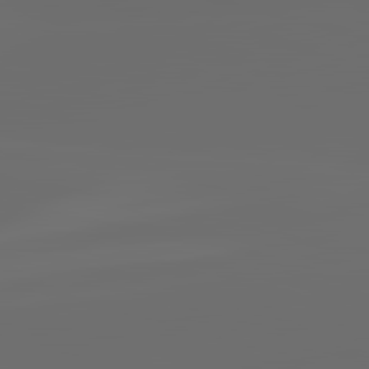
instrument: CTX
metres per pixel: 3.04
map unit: lApd
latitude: 83.6882
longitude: -130.1200
